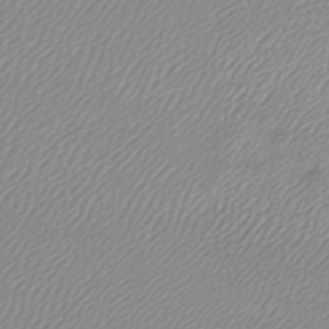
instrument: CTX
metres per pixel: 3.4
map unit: lHb
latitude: -44.3873
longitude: 76.1228
